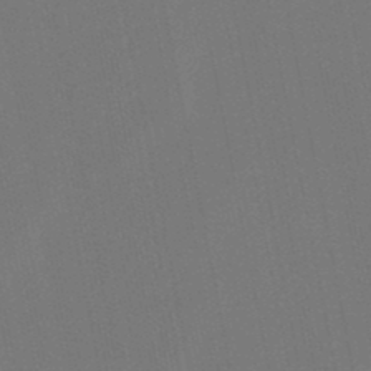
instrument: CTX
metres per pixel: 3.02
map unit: lHb
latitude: -47.5588
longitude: 71.9745
